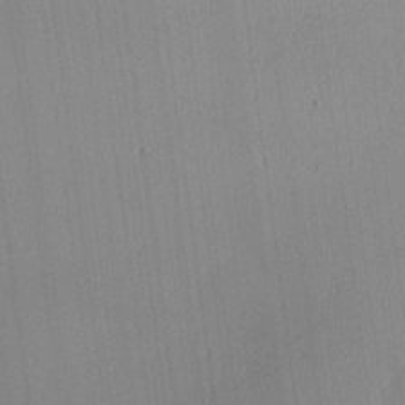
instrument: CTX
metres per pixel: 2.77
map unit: Hve
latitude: 18.5923
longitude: 149.1809
